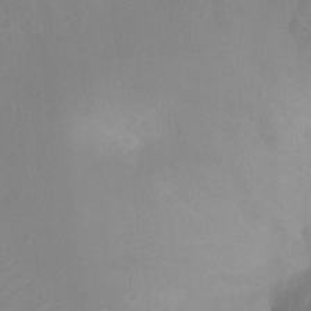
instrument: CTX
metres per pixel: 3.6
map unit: Ht
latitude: -9.3510
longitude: -34.3089
